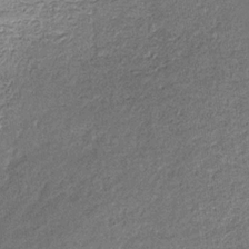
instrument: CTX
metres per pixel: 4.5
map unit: eHb
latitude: -30.9541
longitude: 69.2753
